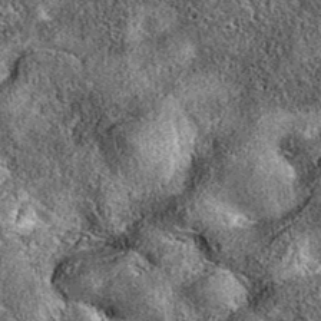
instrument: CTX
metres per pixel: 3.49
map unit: eAb
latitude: 36.6112
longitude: 110.7841
